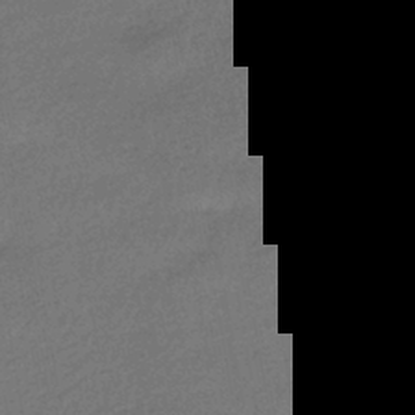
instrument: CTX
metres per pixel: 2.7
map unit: HNhu
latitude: -41.6155
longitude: 95.5021
